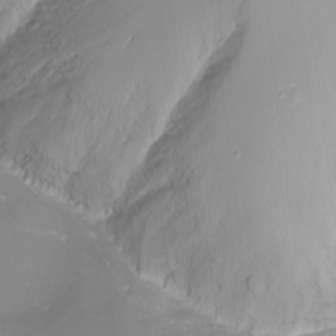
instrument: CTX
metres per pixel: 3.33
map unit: Nhu
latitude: -9.0864
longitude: -79.7261
